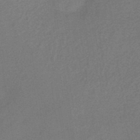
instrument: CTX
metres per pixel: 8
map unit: lHb
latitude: -38.0661
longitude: 60.7841
